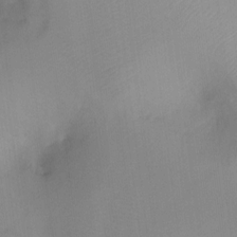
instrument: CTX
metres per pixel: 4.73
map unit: Ht
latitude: -10.4818
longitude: -39.3293
